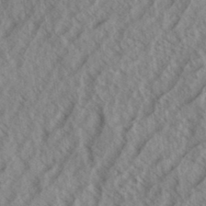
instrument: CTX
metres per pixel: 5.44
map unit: eHh
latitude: 33.8205
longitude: -139.9150
